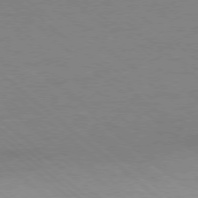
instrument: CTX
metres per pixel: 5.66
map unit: Ap
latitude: -78.5951
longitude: -55.3859
